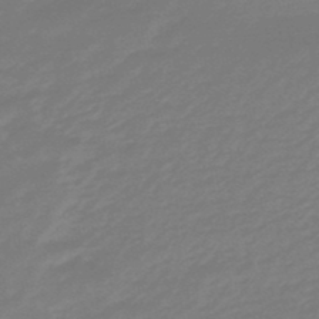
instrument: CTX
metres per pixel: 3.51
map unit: eHb
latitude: -48.0661
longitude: 85.0864
